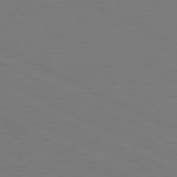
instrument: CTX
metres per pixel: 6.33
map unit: lApd
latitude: 81.5182
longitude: 150.4251
